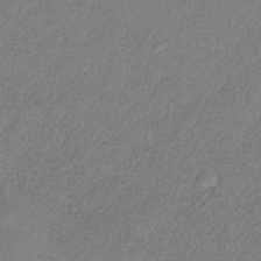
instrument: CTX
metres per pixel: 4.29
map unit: HNb
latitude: -32.1795
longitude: 60.1606
